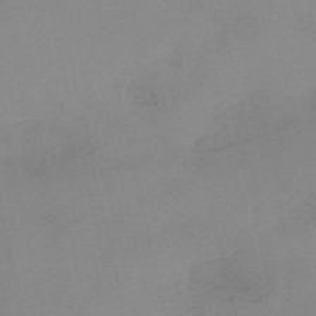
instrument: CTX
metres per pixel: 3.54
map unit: HNb
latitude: -54.2173
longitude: -41.9717
